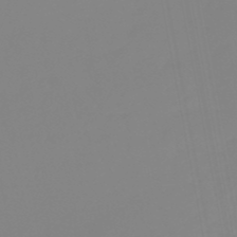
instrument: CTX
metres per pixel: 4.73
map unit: eHb
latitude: -48.9542
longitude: 85.0486
